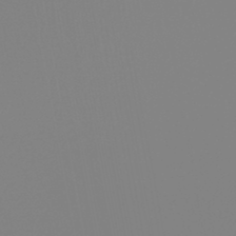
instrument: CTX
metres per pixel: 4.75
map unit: HNb
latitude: -45.8611
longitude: 55.3699
